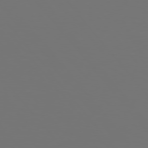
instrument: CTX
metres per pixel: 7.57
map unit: Hpe
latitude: 76.1577
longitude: -134.8380
